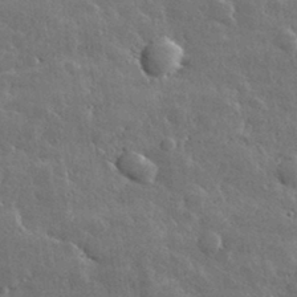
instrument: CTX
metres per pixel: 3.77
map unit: lHvf
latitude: 32.9136
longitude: -90.4601
